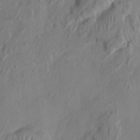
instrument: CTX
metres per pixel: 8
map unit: HNhu
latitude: 2.9702
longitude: -7.1214
